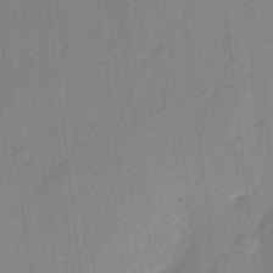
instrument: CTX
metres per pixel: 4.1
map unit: eHh
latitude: 5.6316
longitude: -73.9906
